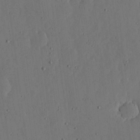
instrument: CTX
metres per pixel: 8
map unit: lHvf
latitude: 18.8569
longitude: -114.7813
